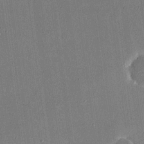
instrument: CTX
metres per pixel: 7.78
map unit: eHh
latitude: 18.9702
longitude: -69.9906
